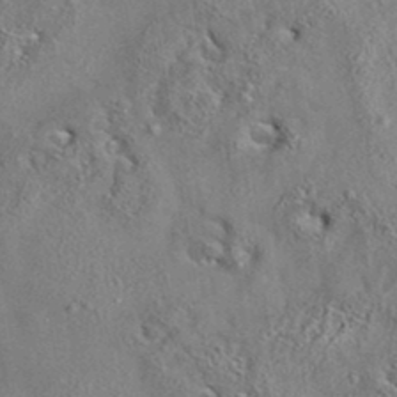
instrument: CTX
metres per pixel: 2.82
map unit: eAb
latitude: 35.7071
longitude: 113.8611
